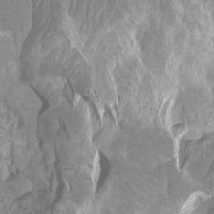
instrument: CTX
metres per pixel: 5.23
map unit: Ht
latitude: -1.7100
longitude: -17.7639
